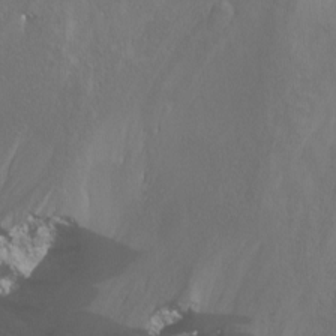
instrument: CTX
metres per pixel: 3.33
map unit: Nhu
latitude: -12.3684
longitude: -67.8016
